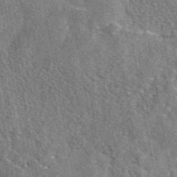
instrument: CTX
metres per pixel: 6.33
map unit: eAb
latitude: 45.2348
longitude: 110.9541
